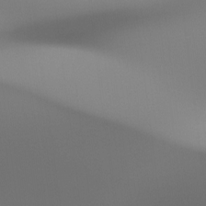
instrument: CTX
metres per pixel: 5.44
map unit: Htu
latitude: -14.4818
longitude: -45.8583
